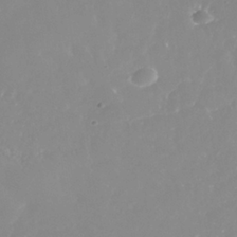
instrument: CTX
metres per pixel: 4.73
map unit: Nhe
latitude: -37.8233
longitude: -89.0081
